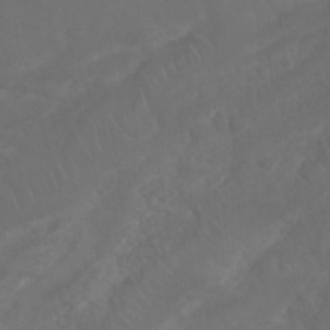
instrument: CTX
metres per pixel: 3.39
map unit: Nhu
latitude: 27.1970
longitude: -64.9136
